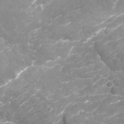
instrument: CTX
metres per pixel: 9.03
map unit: Nhu
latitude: -19.9556
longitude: -56.6679
